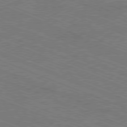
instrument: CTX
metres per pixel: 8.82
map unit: Ap
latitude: -80.9164
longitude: -74.3278
